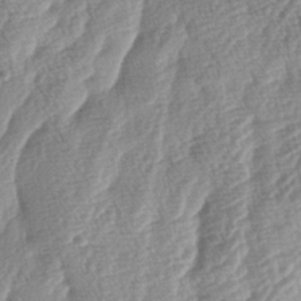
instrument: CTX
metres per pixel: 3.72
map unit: lAa
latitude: -5.1053
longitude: -129.9339
